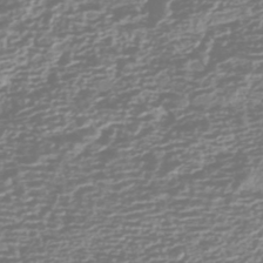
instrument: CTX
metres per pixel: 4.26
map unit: HNhu
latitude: -43.0486
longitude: 100.3684
